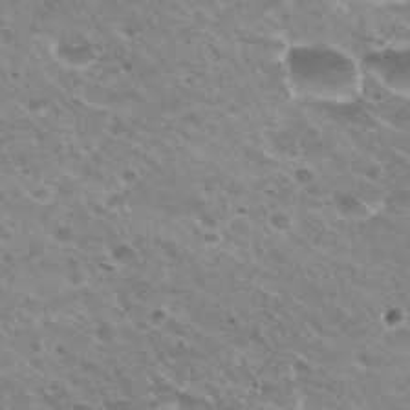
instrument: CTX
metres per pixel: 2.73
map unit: Hto
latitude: 31.2726
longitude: -43.0459
